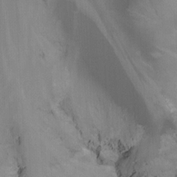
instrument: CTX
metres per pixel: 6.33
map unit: Nhu
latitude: -14.6330
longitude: -57.7260
